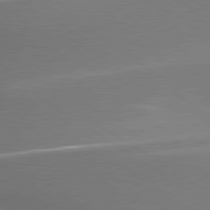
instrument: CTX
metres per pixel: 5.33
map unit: lApd
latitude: 79.8017
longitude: 178.2172
